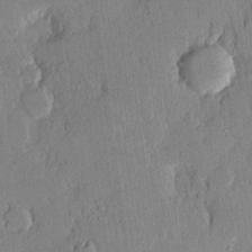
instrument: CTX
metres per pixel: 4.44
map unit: lHvf
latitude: 19.9906
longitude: 146.4062
